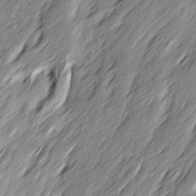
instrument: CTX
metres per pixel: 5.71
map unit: Ave
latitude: 15.4616
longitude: -136.0633
